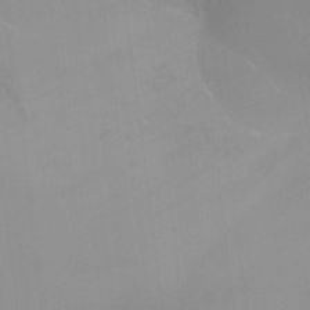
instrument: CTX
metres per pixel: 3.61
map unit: Ht
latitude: -10.3684
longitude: -27.8772
